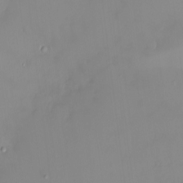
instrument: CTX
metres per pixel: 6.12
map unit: HNhu
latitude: 3.2537
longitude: 7.6911
